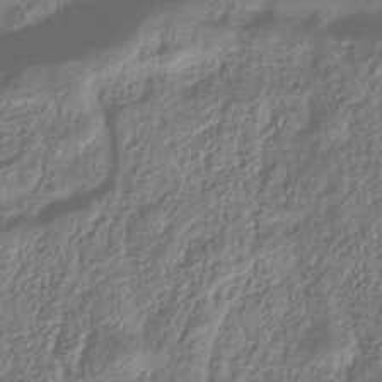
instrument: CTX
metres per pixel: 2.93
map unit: Hve
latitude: -34.1606
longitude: 88.8786
